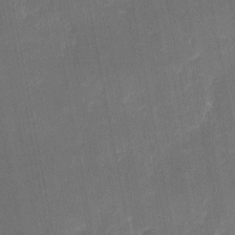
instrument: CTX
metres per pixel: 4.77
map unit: eHh
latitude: 5.0647
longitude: -69.6127
